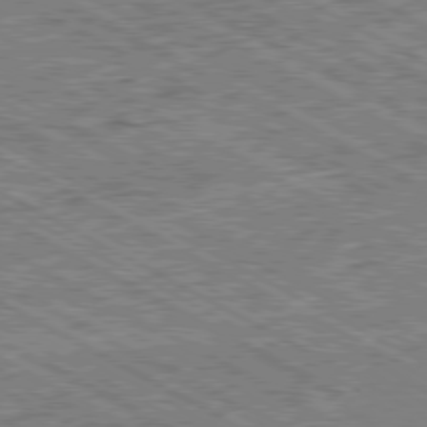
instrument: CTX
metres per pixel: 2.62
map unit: Ap
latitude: -80.4062
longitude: -78.7813
